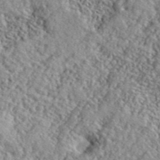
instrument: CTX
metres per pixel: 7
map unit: lHvf
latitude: 40.7246
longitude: -88.4412
